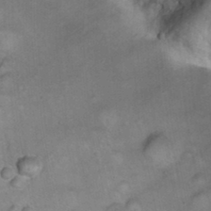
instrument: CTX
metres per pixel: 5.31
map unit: Hto
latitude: 21.0837
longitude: -50.0255
